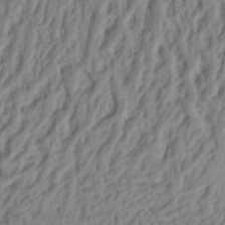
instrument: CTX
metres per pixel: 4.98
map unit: Ht
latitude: 9.4993
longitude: -75.0458
